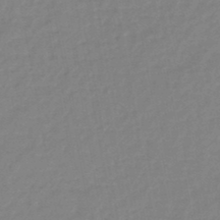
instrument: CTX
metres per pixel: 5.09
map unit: eHb
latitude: -45.8422
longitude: 86.4818
